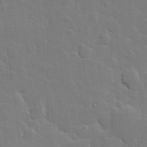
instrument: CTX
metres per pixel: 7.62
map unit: Hve
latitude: 24.5923
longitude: 150.5574
